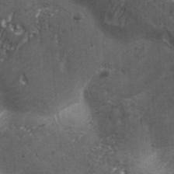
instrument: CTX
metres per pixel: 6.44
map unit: Aa
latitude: 34.0255
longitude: -135.7260
